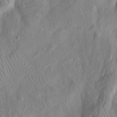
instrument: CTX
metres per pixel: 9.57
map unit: Htu
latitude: -5.9556
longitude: 153.1242
